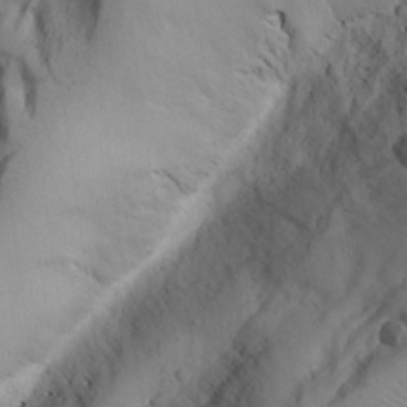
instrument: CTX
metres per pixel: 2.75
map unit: Aa
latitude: 25.3859
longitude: -131.2348
